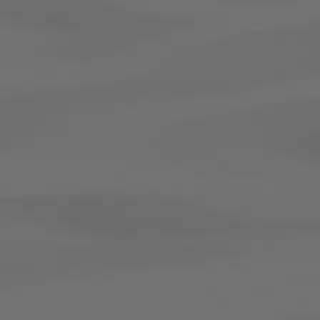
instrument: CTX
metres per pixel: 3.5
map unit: Hpe
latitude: 78.7813
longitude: -135.0836
